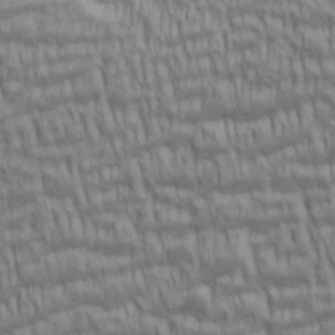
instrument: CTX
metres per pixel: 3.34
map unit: lAa
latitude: 5.7450
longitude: -115.4615
